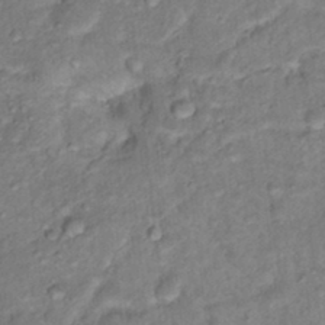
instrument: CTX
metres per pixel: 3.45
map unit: Hto
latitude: 16.7624
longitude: -35.5182
